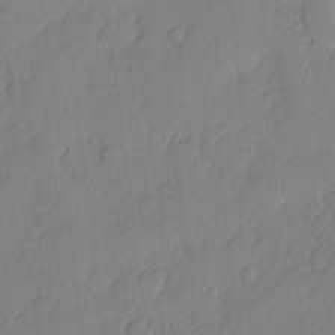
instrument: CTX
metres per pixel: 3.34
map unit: eHh
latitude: 5.1592
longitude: -75.8394
